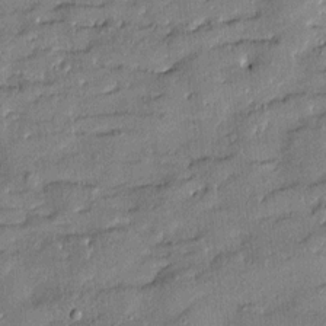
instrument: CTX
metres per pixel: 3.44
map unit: Htu
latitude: -8.8597
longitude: 176.9731
